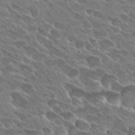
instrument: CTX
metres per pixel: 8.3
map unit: Hto
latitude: 28.0822
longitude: -41.6882
